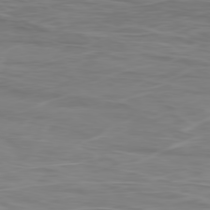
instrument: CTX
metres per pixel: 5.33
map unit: Ap
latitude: -79.1242
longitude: -75.4426
